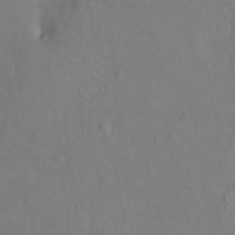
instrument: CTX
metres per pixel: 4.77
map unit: Ht
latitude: -12.7841
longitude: -24.7435
